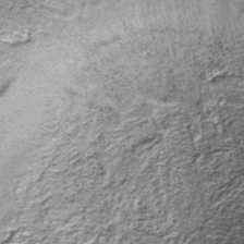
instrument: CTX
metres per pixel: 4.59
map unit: lHb
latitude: -38.7085
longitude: 65.0109
